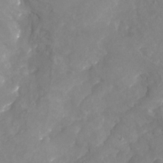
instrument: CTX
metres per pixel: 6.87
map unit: Nhu
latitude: -23.1998
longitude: -57.2536
